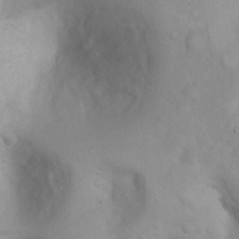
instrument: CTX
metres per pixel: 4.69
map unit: Ht
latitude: 3.3670
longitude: -26.5546
